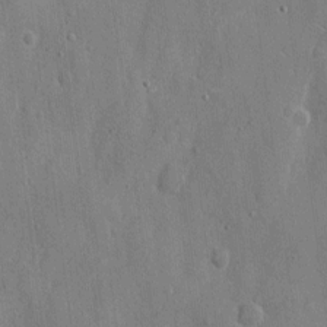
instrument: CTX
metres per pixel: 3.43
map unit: eHh
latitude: 8.1956
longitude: -68.7057
